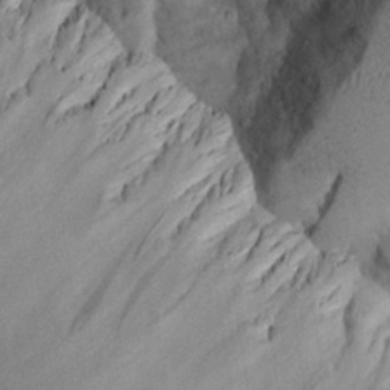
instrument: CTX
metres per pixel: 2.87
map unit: Aa
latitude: 25.9717
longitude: -129.4237
